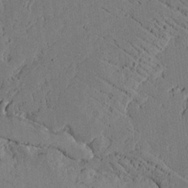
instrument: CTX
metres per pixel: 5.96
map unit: lAvf
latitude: 17.0647
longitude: -125.9339
